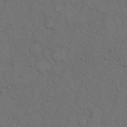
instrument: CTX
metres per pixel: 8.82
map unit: Hto
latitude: 7.8772
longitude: -60.8947
